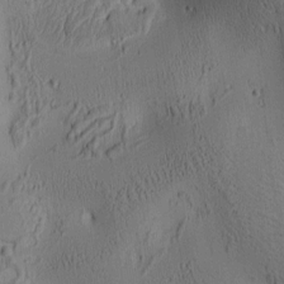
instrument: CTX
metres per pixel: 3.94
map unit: lAa
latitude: 6.3656
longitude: -114.4789
